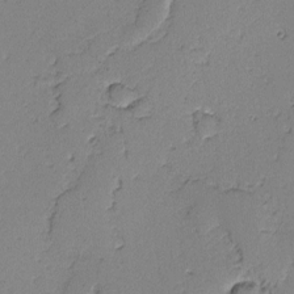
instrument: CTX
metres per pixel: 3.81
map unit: lAvf
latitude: -1.8612
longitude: -109.5938
